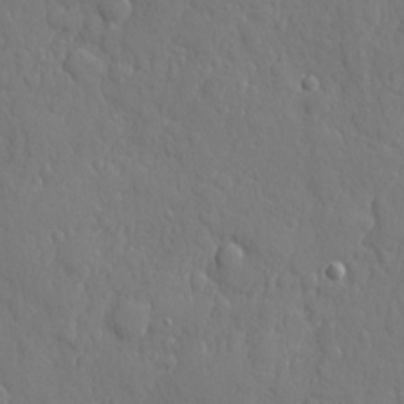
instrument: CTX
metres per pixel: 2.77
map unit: eHh
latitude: 6.2334
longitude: -74.2523
